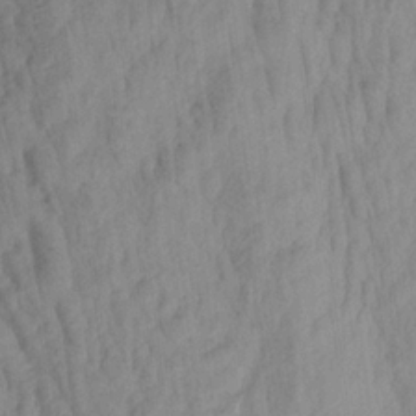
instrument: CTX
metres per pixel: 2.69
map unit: Aa
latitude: 19.4615
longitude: -146.7247
